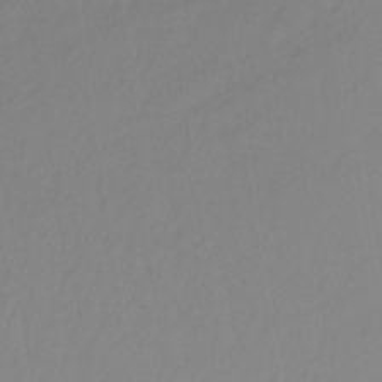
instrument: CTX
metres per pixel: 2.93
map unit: lHb
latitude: -36.6140
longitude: 70.5385
